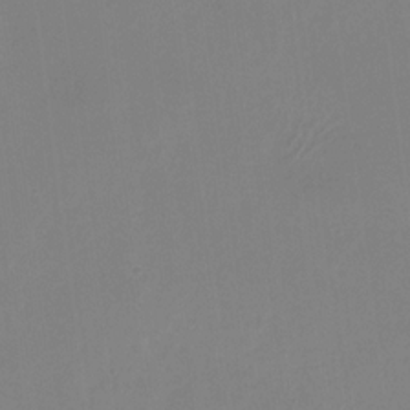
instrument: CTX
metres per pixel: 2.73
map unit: Nhu
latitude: -28.3684
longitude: -67.1214
